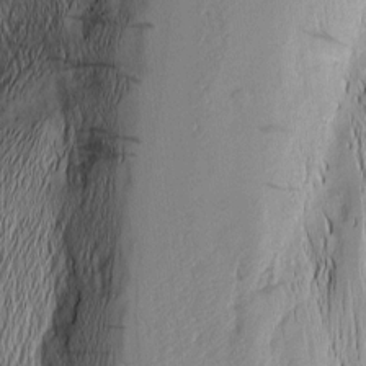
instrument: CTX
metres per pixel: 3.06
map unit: Nhu
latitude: -5.7477
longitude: -152.4412
